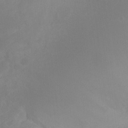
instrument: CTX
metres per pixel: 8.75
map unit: Ht
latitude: -8.7463
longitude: -33.7072
